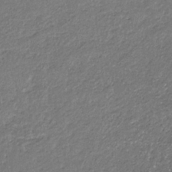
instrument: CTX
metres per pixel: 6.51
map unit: eHb
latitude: -30.3306
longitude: 65.9556
